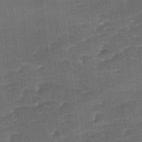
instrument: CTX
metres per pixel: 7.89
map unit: Ave
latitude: 11.6127
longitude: -106.2900
